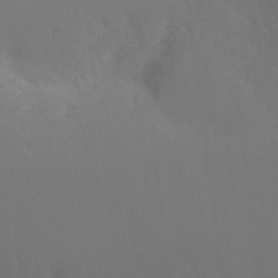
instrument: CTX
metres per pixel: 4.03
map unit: Ht
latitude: -15.6344
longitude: -42.4412
